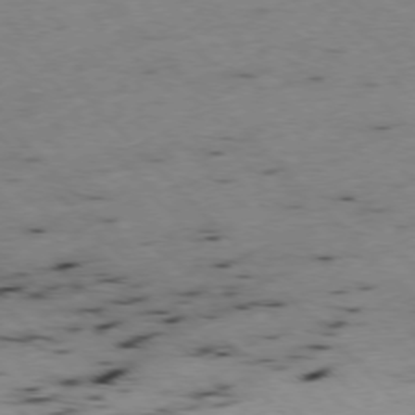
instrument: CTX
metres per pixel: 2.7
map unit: Ap
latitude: -76.9353
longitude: -60.0822
